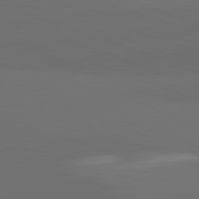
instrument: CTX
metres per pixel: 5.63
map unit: lApd
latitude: 82.1011
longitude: 135.5210
